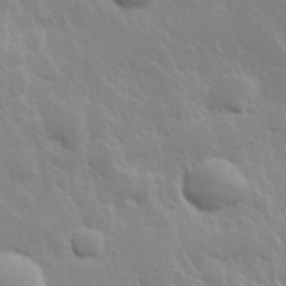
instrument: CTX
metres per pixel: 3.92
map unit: Hve
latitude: 24.3278
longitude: 145.7856
